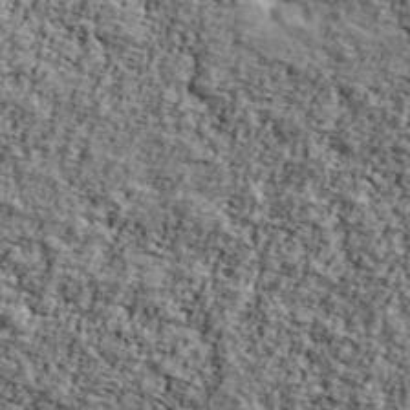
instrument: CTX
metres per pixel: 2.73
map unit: Ave
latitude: 42.4979
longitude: -110.7246
